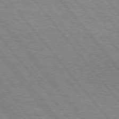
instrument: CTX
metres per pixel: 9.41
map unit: Hpe
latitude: 75.6883
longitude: -153.3482
